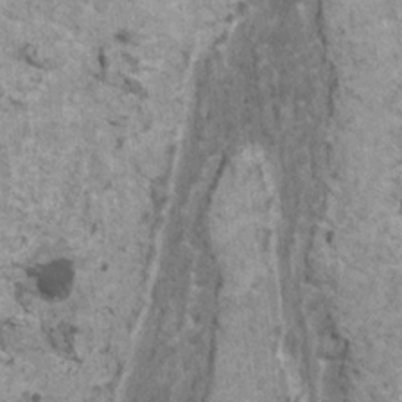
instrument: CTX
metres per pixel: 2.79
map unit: HNhu
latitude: 1.3481
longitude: 4.4251
